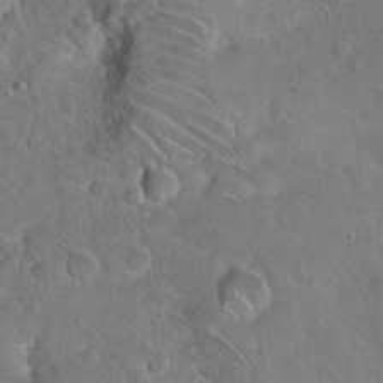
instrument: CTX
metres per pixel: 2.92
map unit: Hto
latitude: 19.2537
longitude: -49.4993
